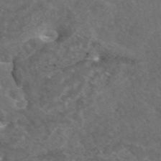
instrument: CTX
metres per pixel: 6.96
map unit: eAb
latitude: 46.1767
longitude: 114.6896
